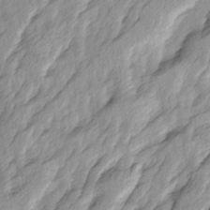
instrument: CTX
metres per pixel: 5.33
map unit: Ave
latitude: 14.8569
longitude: -136.1767
